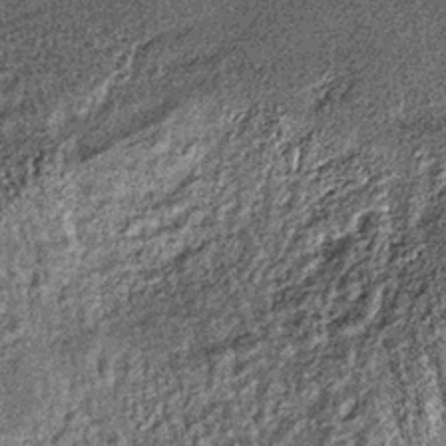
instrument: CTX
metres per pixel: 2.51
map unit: lHb
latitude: -36.0283
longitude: 66.9164
